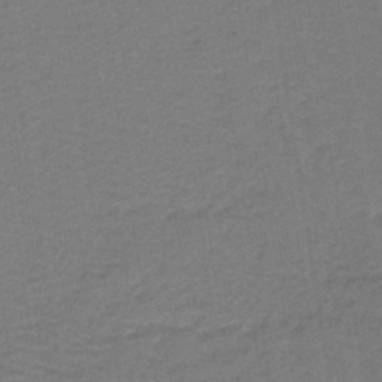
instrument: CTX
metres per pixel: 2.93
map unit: lHb
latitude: -42.6329
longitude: 53.1809
